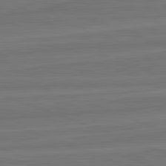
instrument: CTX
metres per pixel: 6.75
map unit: lApd
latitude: 82.3656
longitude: -175.1970
